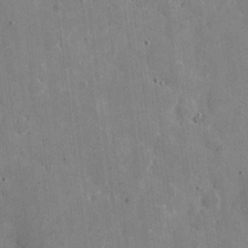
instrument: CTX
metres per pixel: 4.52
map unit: eHh
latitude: 7.5560
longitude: -67.1970
